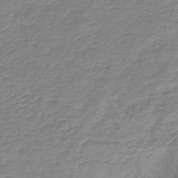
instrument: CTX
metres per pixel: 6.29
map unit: lHb
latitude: -36.5762
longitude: 73.1242
